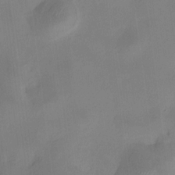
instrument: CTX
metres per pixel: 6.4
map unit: HNhu
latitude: 8.8758
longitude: 10.0094
